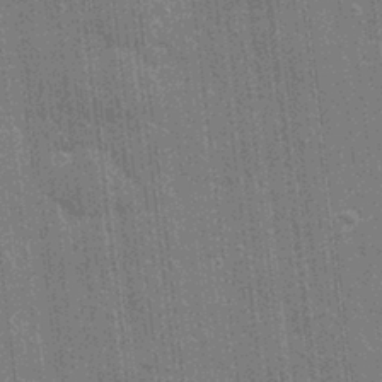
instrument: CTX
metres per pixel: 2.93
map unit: eHh
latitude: 6.5546
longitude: -74.3089
